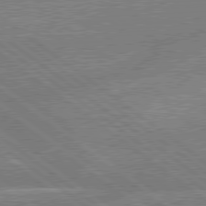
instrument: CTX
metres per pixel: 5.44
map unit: lApd
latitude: 79.2537
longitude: -144.3845
